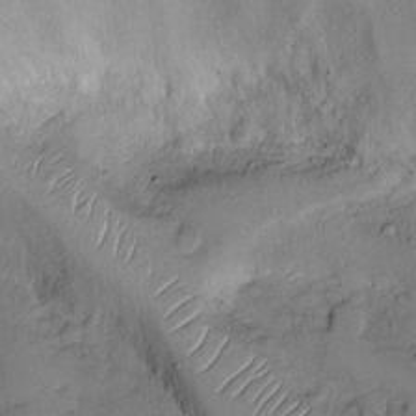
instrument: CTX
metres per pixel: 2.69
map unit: Ht
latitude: -3.2187
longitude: -14.2334
